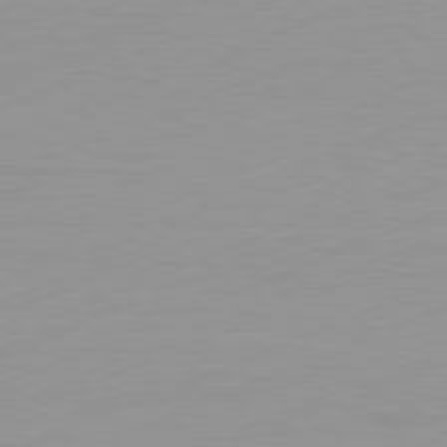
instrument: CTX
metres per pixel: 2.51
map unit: Ap
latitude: -81.8423
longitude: -86.4601
